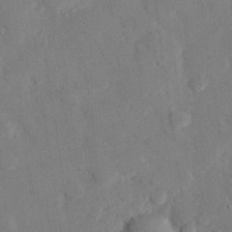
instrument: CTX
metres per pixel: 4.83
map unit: eHh
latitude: 27.3482
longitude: -80.7057
